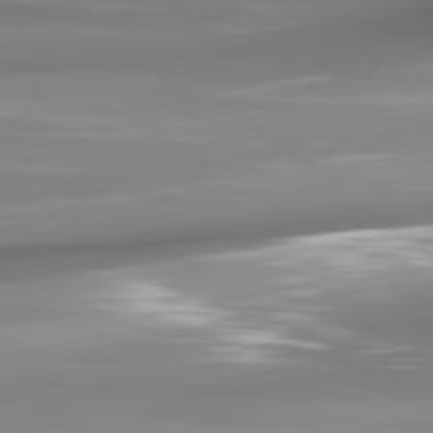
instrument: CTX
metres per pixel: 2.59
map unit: lApd
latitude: 81.9528
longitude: -148.7246
